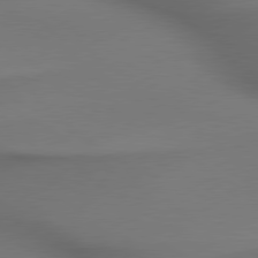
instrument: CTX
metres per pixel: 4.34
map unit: lApd
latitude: 79.6694
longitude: -175.1970
